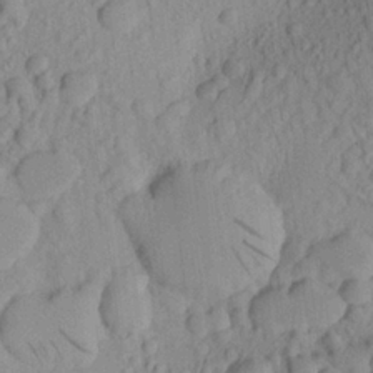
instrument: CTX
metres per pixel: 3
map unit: Aa
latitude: 21.9150
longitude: -143.1970
